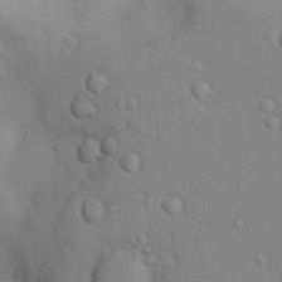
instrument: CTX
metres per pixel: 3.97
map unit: Nhu
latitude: 13.7828
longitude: -28.2900
